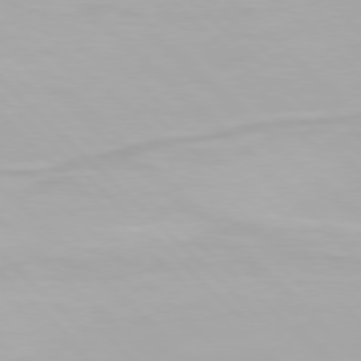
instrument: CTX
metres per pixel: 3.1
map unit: Hpe
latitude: 77.2915
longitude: -164.7624
